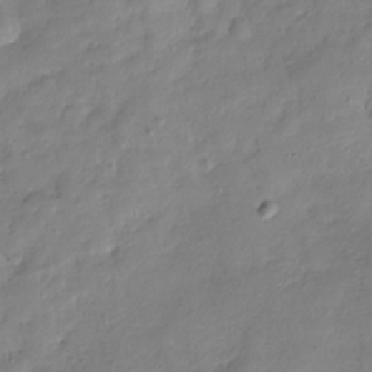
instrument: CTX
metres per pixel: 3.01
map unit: Hve
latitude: -29.5399
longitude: 94.7274
